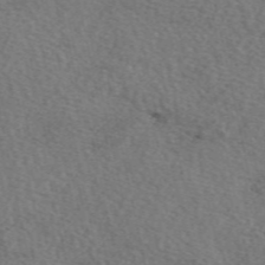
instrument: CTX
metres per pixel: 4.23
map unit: eAb
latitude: 50.2333
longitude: 113.1053
